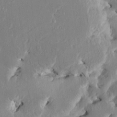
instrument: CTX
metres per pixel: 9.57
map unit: HNhu
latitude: 4.1578
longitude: -4.5735
